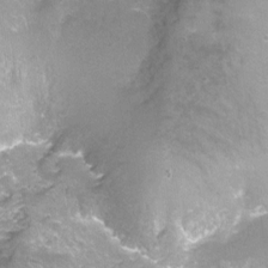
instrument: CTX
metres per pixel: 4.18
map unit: Hto
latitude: -4.4440
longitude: -35.4048
